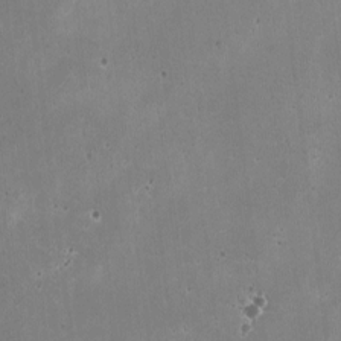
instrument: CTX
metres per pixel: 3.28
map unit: HNhu
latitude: -3.2186
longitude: -3.2915
